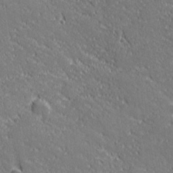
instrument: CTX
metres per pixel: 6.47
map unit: lHvf
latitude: 27.1025
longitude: 141.8044
